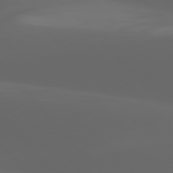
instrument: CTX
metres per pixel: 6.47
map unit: lApd
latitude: 77.7827
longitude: -53.4049
